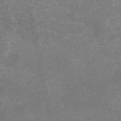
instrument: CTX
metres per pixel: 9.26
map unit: eAb
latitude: 46.5924
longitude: 105.4454
